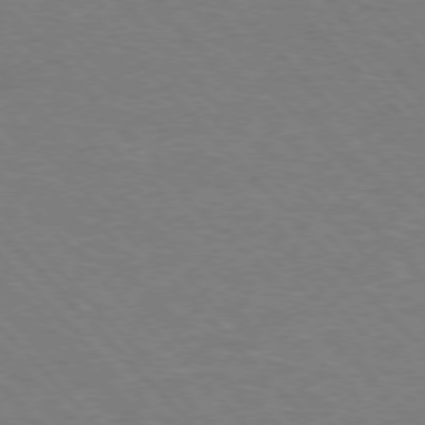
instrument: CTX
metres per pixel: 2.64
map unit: Hpe
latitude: -77.1053
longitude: -12.7058
